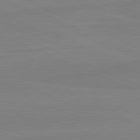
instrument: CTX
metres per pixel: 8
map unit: lApd
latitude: 81.8205
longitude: 166.6141
